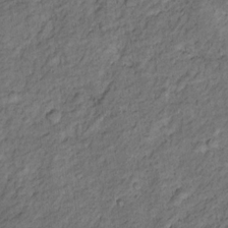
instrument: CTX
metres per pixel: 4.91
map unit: Nhu
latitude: 11.0270
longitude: -27.1592
